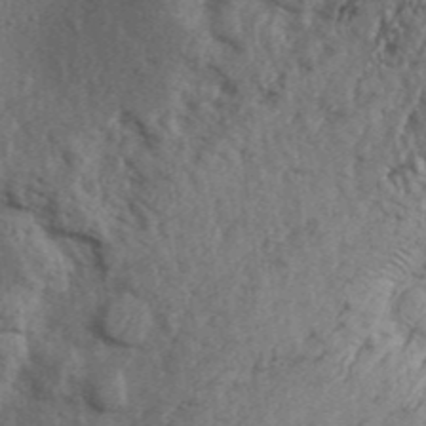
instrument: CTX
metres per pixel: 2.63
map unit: Aa
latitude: 32.1011
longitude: -135.2159
